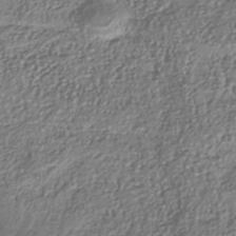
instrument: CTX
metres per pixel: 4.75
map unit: Nhu
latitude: -41.1242
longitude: -85.8017
